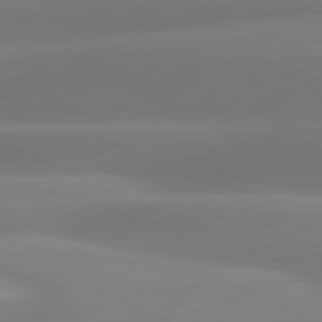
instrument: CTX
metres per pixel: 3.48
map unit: lApd
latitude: 80.8569
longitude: -160.7624
